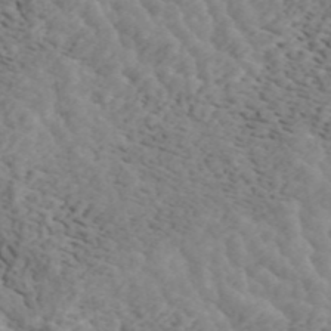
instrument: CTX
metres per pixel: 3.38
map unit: ANa
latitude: 45.2915
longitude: 38.0472
